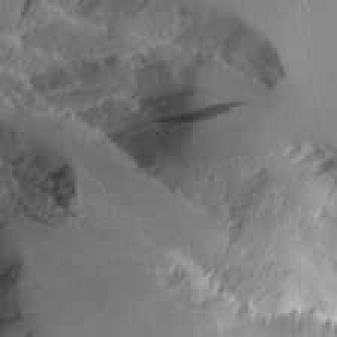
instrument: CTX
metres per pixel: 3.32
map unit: Aa
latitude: 11.3293
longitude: -126.1767
